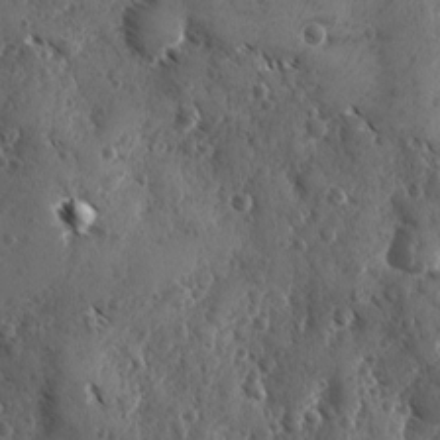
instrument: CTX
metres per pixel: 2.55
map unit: Ave
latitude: -10.1984
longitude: -118.8947
